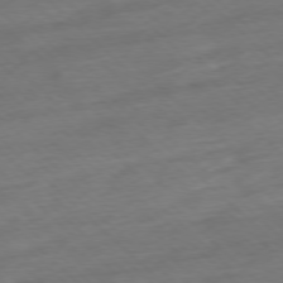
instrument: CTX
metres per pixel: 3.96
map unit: Ap
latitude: -77.6533
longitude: -98.1577
